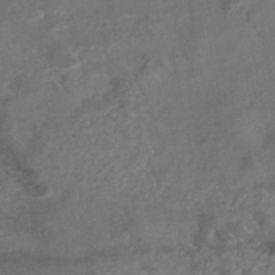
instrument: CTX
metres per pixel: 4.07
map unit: Nhe
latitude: -48.7841
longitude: -173.1592
